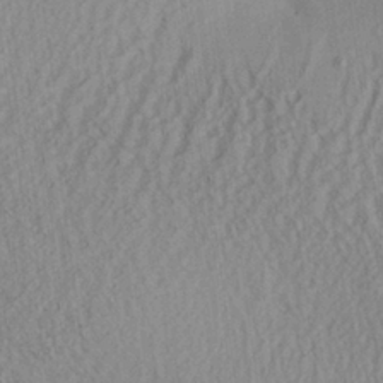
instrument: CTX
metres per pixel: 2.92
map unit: Aa
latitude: 26.1200
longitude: -134.4034
